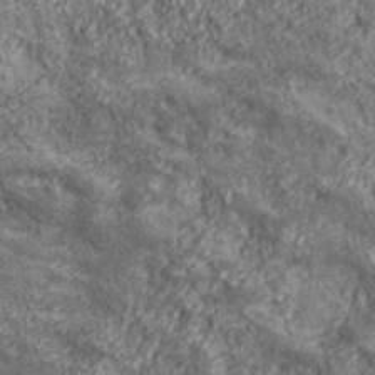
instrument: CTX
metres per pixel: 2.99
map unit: eHh
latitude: 43.5749
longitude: -88.6113
